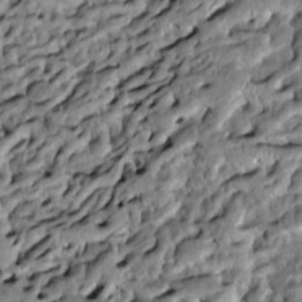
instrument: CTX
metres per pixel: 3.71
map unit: Htu
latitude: -8.1984
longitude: 145.6344
